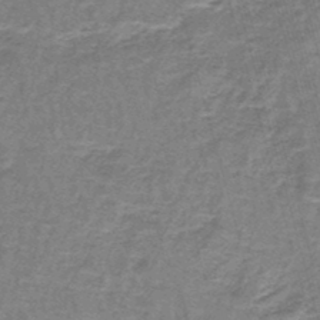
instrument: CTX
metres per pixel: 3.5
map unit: lHb
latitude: -43.5021
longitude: 55.6533
